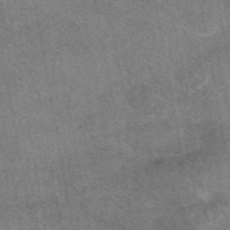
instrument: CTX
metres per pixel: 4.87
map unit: eAb
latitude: 48.5735
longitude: 122.3307
